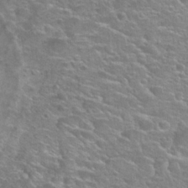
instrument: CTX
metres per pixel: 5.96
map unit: Hto
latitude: 26.1578
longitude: -50.4034
